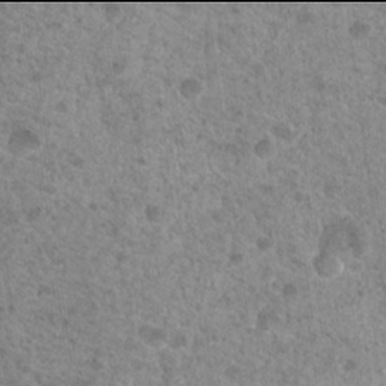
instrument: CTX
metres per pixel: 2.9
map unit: Nhu
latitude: 17.9906
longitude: -31.3671
